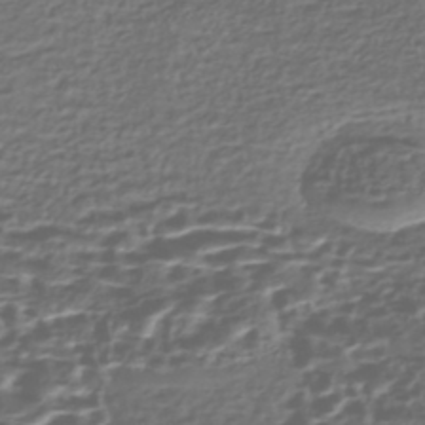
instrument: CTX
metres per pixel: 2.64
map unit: Nhe
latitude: -46.5573
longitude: -172.9891
